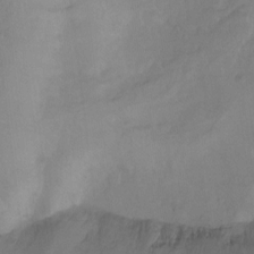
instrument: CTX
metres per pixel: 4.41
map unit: Ht
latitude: -8.0472
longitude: -39.5938
